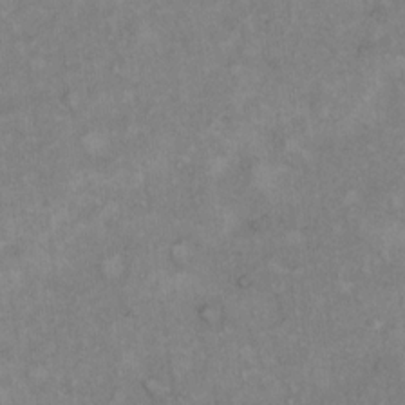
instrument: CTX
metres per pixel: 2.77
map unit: Hto
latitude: 11.8583
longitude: -60.4790
